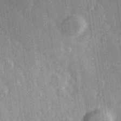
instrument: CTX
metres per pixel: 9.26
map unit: Hve
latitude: 27.5182
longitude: 147.4832
